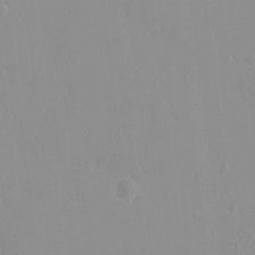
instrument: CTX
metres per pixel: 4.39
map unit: HNhu
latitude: 5.9528
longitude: 2.3684
